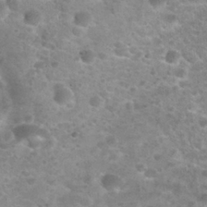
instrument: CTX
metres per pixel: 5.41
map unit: Nhu
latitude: 28.0255
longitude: -49.6883
